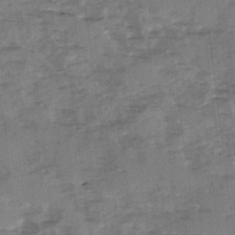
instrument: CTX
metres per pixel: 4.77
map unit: Ave
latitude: 0.9324
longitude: -110.3845
